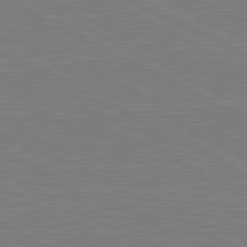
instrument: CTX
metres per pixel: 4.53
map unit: lApd
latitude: 81.2537
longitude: 151.2187
